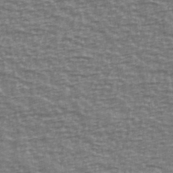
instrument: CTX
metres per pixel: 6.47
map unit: Ave
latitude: 40.7246
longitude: -113.6883
